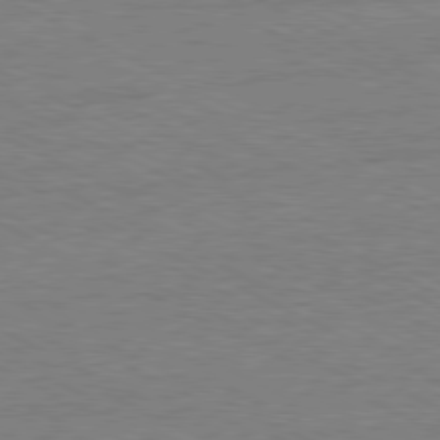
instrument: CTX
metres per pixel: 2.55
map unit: Ap
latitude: -81.3132
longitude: -86.4034
